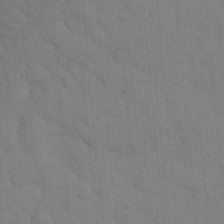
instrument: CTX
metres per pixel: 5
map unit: eHh
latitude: 18.7813
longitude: -64.1578
